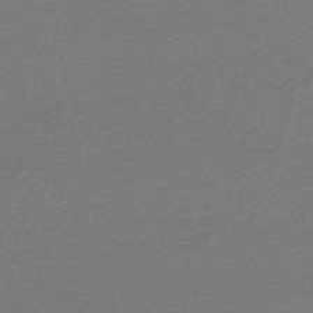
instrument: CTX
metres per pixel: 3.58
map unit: lHb
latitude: -43.9556
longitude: 61.2565
